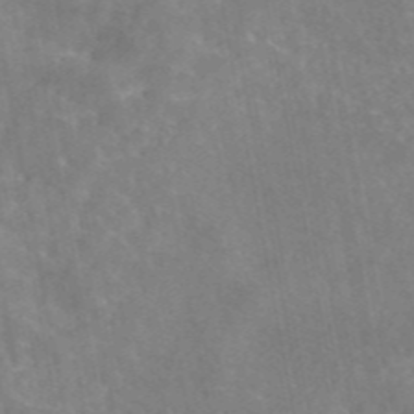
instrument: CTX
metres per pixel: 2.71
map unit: eAb
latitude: 45.4237
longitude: 125.8611
